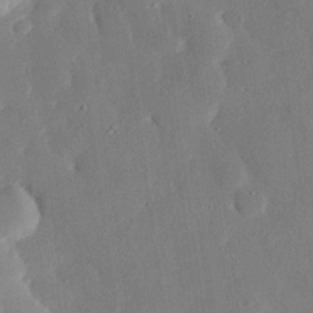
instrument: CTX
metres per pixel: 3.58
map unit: eHh
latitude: 29.7260
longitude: -81.2726
